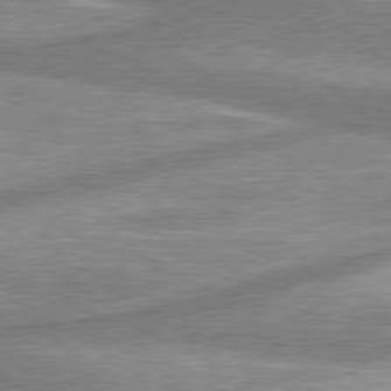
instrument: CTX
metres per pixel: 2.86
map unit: lApd
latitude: 80.2333
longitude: -176.8758
